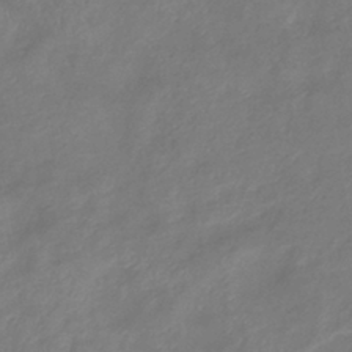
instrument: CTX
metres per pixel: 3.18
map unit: eHb
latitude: -38.7652
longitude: 76.8219
